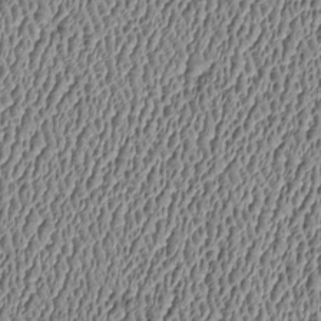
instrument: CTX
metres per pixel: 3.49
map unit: Htu
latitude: -6.6896
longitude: 156.8030
